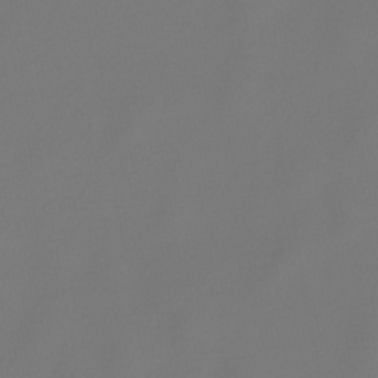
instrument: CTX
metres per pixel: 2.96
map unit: lHb
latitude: -47.3320
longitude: 72.5385
